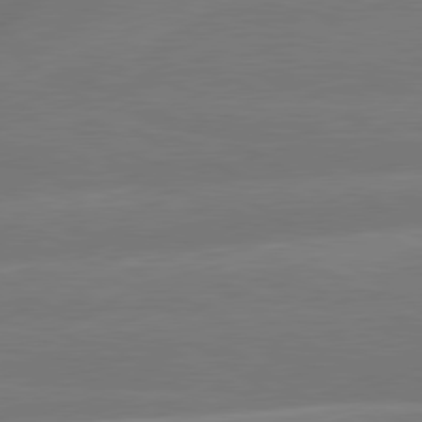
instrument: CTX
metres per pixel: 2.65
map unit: lApd
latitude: 79.9150
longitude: -149.4426
